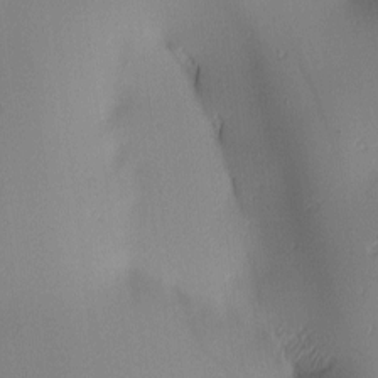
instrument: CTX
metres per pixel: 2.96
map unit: lAa
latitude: 2.7246
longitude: -116.0255
